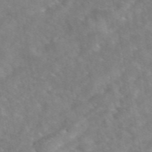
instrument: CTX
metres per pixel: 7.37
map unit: eAb
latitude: 48.5168
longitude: 117.8800
